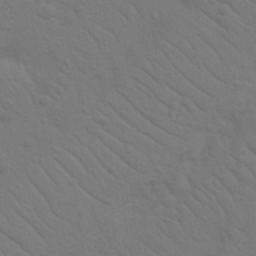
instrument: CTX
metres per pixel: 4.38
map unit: Nhu
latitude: 23.0269
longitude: -73.4994
